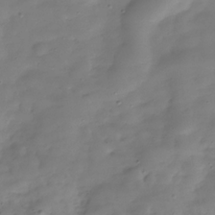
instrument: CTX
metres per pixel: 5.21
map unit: Hve
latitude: -29.8989
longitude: 94.0283
